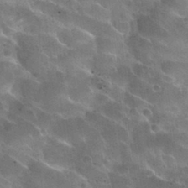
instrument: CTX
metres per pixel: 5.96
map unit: Nhu
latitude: 31.5938
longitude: -54.4034
